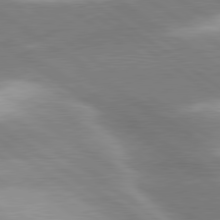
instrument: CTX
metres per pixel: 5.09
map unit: lApd
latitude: 80.2333
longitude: -119.8961
